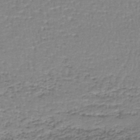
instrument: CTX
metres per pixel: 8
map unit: lHb
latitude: -44.4251
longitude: 58.4251
